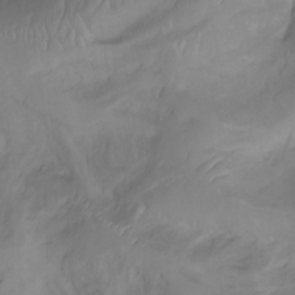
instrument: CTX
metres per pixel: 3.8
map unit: Aa
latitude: -3.5021
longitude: -73.8584
